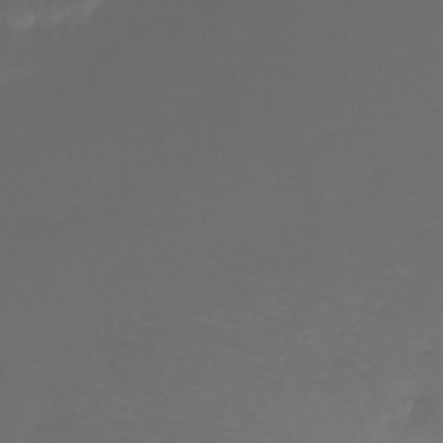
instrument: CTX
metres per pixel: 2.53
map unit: eHb
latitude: -43.8422
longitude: 81.4644
